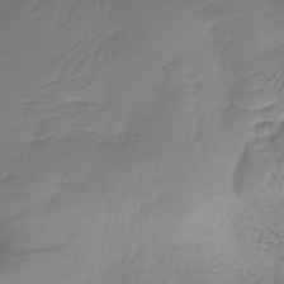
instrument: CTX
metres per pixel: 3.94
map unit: lHb
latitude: -40.9730
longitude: 78.5573
